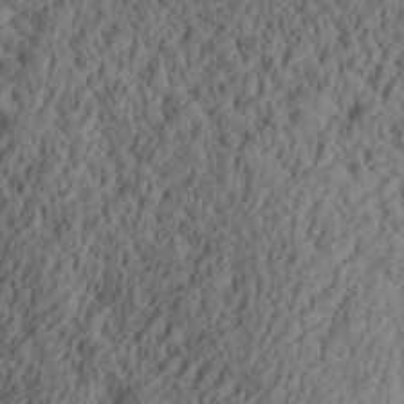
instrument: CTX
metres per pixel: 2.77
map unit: Aa
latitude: 28.7435
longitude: -136.0255
